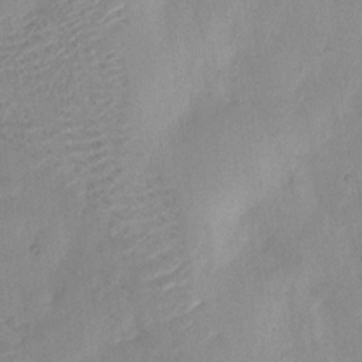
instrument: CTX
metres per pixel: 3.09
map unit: Hto
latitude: 6.2522
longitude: -61.3292
